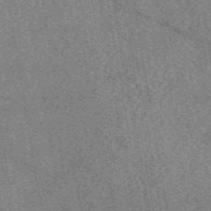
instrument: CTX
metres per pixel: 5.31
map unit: eAb
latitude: 48.7435
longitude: 109.2754
